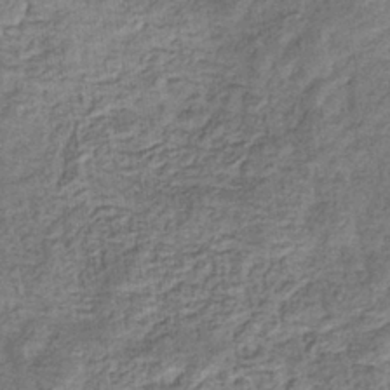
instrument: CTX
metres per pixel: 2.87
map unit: eHb
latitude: -33.6911
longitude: 76.0094
